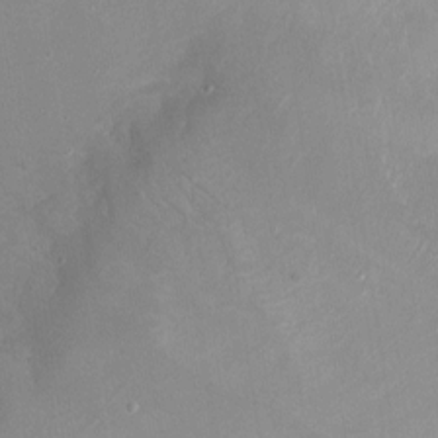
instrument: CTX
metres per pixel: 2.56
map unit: Ht
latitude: -0.7086
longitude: -45.3292
